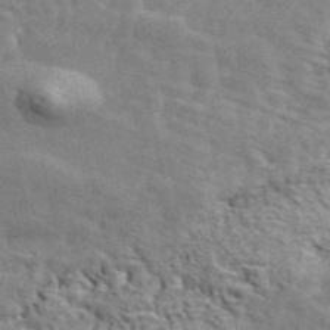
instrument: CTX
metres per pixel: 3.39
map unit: ANa
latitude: 49.2726
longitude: -82.5167
